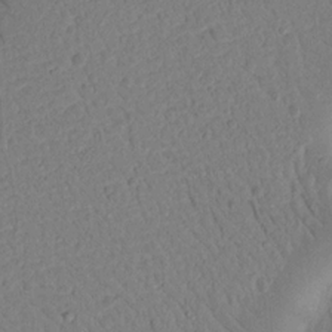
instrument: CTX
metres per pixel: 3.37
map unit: Ht
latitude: 14.4412
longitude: -74.8569
